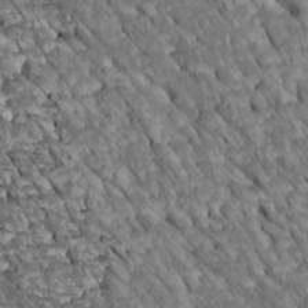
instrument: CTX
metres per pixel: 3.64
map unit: Htu
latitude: 1.5371
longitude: 144.0472
